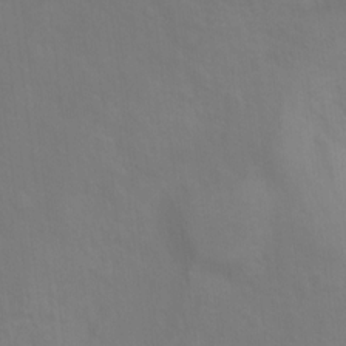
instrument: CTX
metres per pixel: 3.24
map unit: Ht
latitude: 10.3656
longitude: -40.5356
